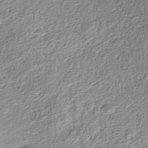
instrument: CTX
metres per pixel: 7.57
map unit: Nhu
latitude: -40.1606
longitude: -86.4034
